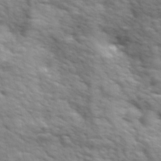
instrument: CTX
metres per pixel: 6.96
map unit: Ave
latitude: 18.1389
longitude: -132.2900
